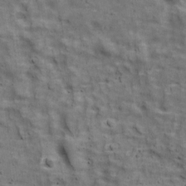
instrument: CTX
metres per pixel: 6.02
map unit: Ave
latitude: 17.7639
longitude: -133.9150
